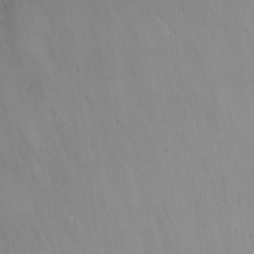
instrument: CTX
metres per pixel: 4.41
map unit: Nhu
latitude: -7.1431
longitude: -51.3670
